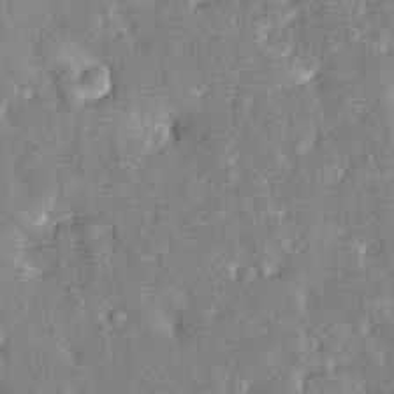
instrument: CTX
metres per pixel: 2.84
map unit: Htu
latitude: -2.2550
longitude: 174.6518
